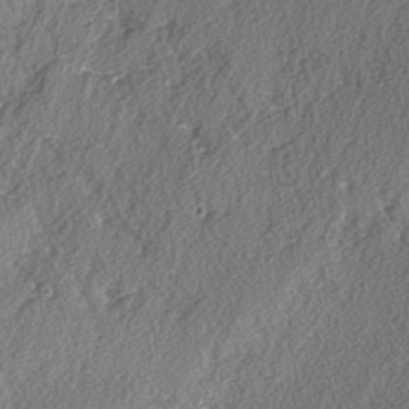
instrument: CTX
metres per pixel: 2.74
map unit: lAvf
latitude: -3.5021
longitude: -108.3845
